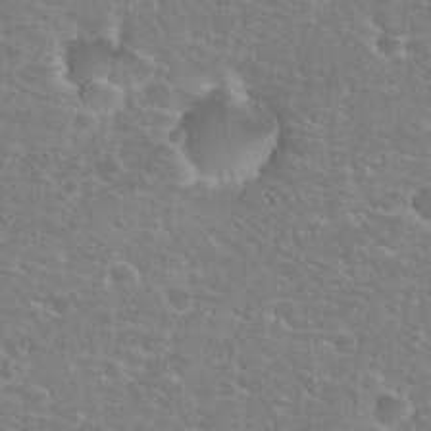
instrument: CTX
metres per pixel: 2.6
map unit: Hto
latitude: 25.5938
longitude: -48.7057
